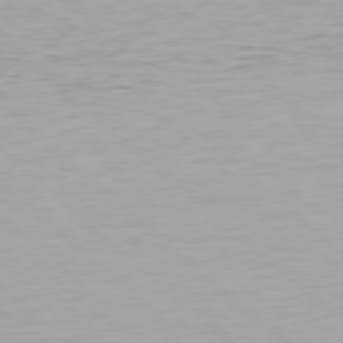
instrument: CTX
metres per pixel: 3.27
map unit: Hpe
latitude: 78.3279
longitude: -170.3467
